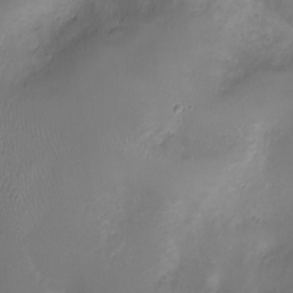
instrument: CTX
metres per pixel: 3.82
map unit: Ht
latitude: -3.3698
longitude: -18.4979
